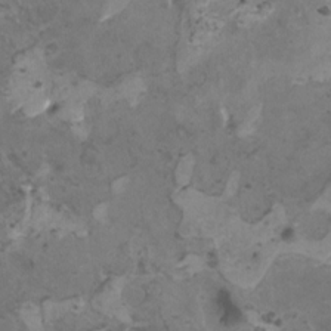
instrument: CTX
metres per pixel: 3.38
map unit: HNhu
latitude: 0.4223
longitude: 3.0675
